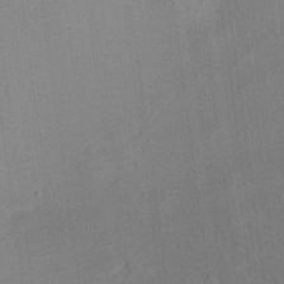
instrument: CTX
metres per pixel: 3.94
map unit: Aa
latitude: 20.5546
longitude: -140.9513
